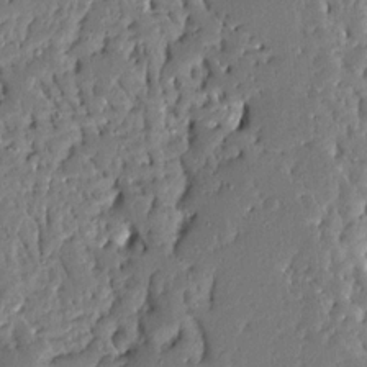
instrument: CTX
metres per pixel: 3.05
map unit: Ave
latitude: 13.4993
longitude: -137.9528
